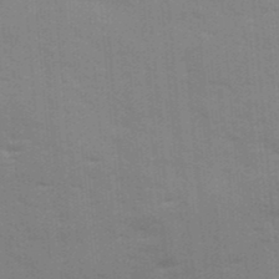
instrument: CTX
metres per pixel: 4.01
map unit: Ave
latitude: 12.8002
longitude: -102.1389
